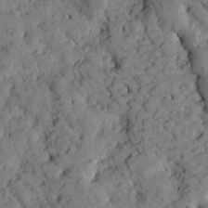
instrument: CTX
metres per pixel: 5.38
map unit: Htu
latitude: -2.2928
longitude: 174.3306
